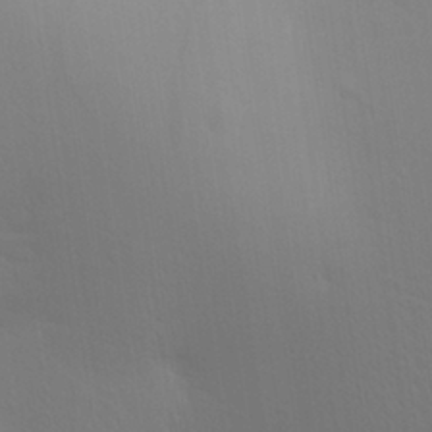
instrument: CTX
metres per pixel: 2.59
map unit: Aa
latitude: 29.2159
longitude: -144.4601
